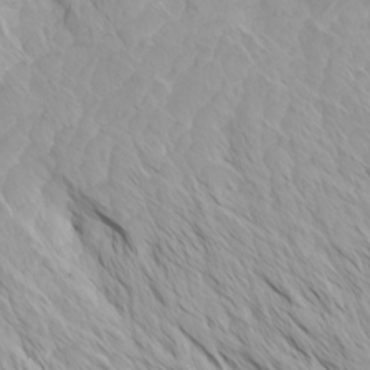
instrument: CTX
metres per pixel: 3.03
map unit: Htu
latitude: -4.0094
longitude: -73.1970
